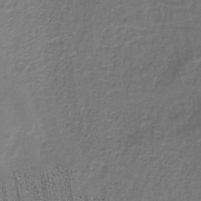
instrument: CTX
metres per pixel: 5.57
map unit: lHb
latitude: -38.0283
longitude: 58.7463
